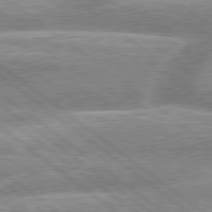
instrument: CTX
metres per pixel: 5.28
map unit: lApd
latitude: 79.2159
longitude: -158.2712
